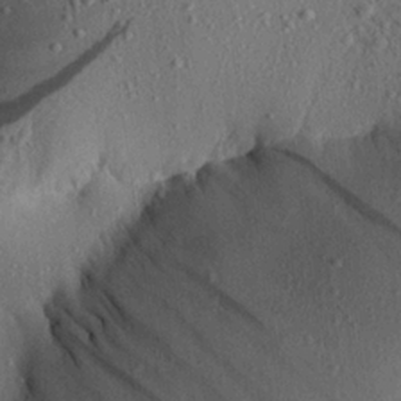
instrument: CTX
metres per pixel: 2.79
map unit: Aa
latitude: 22.2145
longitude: -148.1956
